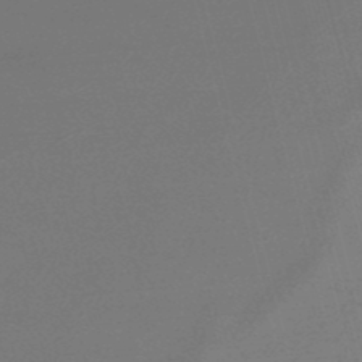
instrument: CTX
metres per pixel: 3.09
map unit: lHb
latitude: -47.7855
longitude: 68.0850
